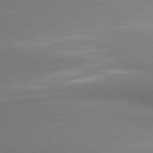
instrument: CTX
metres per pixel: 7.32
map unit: lApd
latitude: 80.9703
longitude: 163.5777
